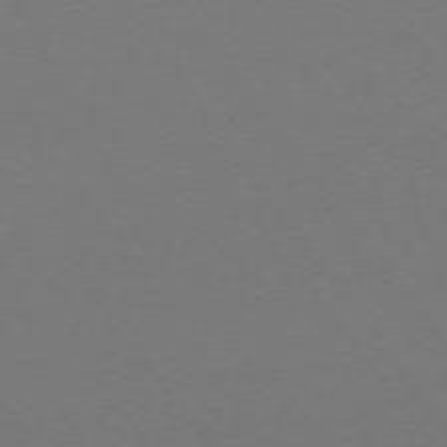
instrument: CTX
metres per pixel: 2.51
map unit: Ap
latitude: -74.4818
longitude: -72.3279
